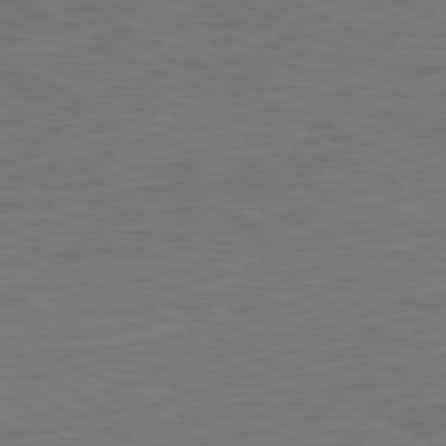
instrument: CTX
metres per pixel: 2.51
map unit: Ap
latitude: -81.4455
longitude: -77.2726
